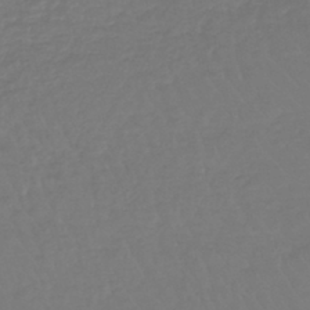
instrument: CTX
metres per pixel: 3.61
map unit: lHb
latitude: -42.3873
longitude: 67.7478
